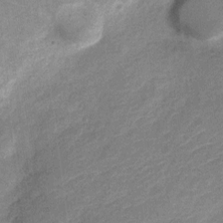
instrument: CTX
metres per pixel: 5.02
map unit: Nve
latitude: -19.6344
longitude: 108.6329
